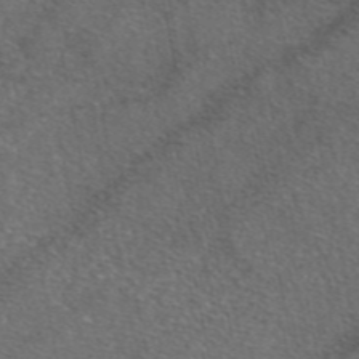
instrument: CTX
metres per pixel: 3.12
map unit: eAb
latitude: 47.4994
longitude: 111.6155
